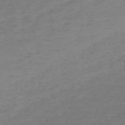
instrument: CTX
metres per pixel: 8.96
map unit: HNb
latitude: -55.5210
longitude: -40.8569
